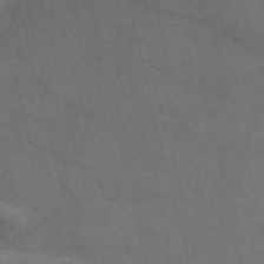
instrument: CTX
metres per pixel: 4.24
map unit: Nve
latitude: -57.2565
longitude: 51.4265
